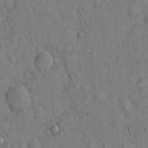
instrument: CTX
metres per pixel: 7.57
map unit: Hto
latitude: 13.0081
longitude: -58.7057
